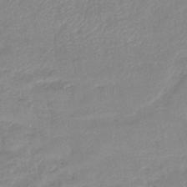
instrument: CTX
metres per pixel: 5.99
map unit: eHb
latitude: -40.3684
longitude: 79.4454
